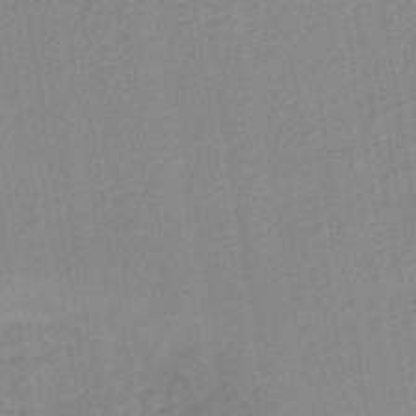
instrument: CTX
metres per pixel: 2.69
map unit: lHb
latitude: -40.5763
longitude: 60.5007
